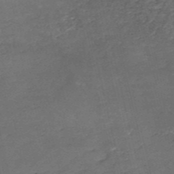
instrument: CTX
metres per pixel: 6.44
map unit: eHh
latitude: -54.7085
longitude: -91.0270
